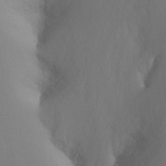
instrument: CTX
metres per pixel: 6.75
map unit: Nhu
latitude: -12.2173
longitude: -67.5749
